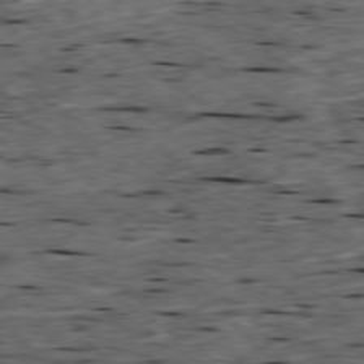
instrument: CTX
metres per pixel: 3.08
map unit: Ap
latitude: -79.3887
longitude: -90.8569
